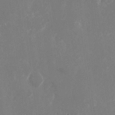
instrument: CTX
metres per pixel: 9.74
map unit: Nhu
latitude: -23.3699
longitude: -72.4412
